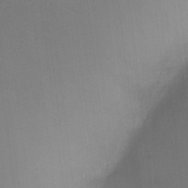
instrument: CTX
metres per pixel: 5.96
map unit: Nhu
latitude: 4.4979
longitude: -16.6113
